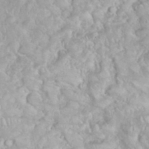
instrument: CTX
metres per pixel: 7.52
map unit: eHh
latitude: 35.4993
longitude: -61.7827
